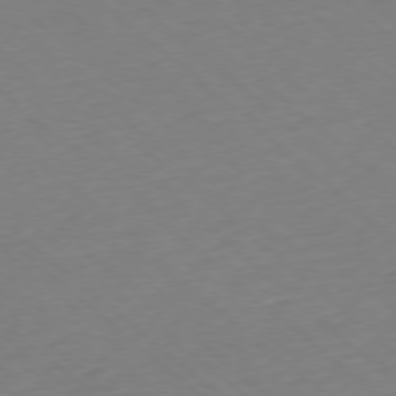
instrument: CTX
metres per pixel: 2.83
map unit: Hpe
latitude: -78.1416
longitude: 14.4818
